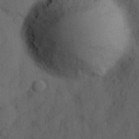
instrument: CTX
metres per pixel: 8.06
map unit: Hve
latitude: 24.9135
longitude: 148.0094
